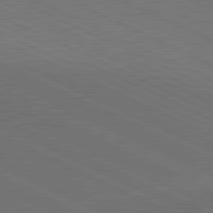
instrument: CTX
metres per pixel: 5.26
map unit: lApd
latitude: 81.5560
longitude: 149.0676
